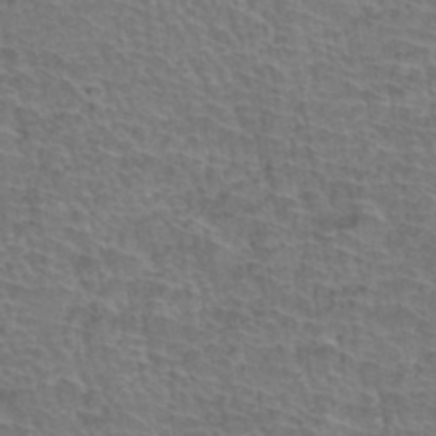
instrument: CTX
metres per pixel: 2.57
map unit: Hto
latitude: 36.7058
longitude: -43.6505
